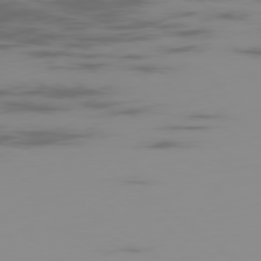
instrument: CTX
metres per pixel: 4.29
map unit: Ap
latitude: -79.0675
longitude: -70.6112
